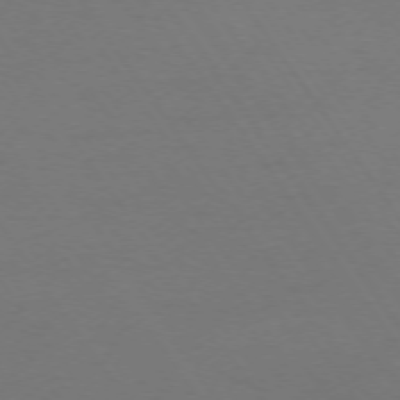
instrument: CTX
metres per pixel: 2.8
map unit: Ap
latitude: -74.4251
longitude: -71.9717
